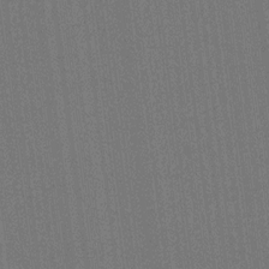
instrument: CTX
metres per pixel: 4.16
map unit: Htu
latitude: -13.4266
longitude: -46.0255
